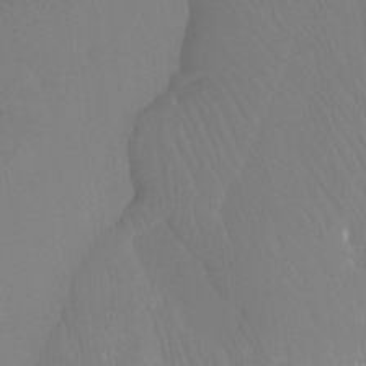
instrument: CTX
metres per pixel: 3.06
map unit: Htu
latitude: -13.0298
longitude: -45.8772
